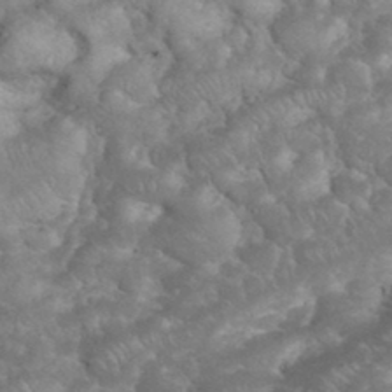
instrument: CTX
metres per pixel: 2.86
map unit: eHh
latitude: 34.4412
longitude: -64.0444
